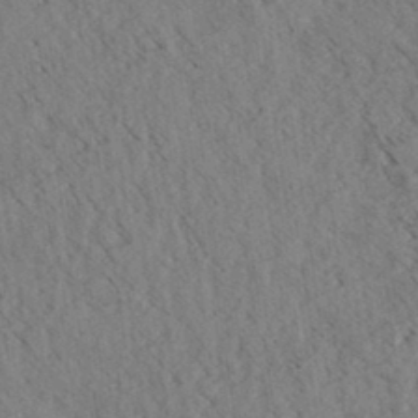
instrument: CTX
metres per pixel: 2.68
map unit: eHh
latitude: 35.4048
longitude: -139.8205
